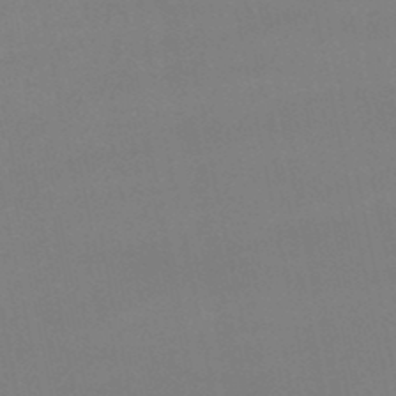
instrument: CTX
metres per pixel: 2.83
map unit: lHb
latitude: -48.1417
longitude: 62.5007
